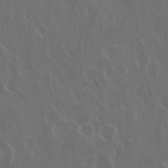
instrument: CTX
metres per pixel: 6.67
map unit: Hto
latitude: 19.6127
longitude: -56.8568
